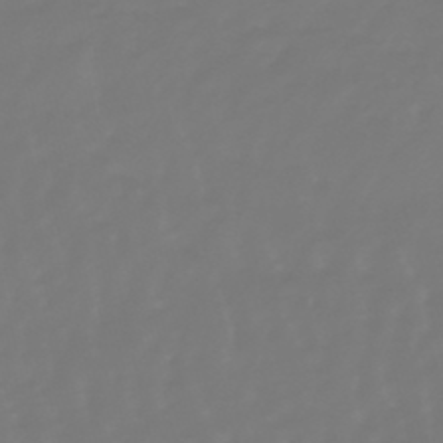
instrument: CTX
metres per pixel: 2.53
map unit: eHb
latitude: -46.5762
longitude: 82.5385
